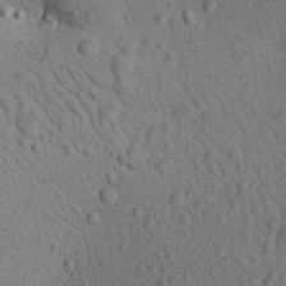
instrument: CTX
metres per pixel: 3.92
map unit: Aa
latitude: 22.2145
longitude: -139.4615
